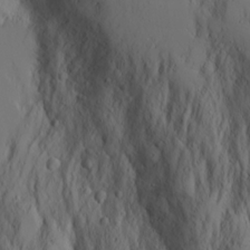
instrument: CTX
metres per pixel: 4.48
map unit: Aa
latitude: 17.6127
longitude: -125.0269
